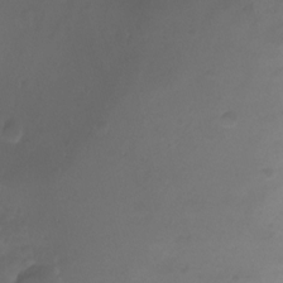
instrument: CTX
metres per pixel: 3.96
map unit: Ht
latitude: -1.8045
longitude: -19.7449
